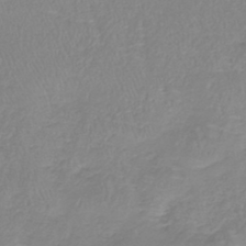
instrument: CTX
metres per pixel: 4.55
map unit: lHb
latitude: -41.1431
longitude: 64.6330
